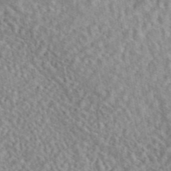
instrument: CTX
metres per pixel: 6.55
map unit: eAb
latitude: 44.4601
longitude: 116.5195
